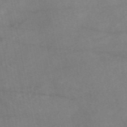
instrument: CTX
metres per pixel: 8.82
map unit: eAb
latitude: 47.7828
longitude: 120.0661
